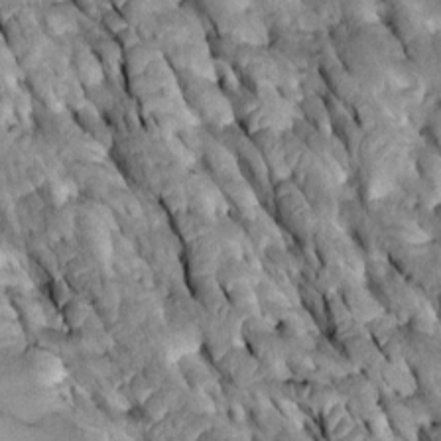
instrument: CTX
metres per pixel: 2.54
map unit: Htu
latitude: -0.3118
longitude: 148.0850
